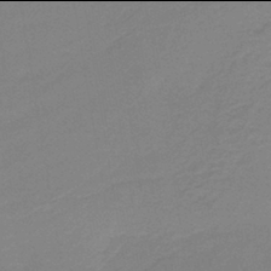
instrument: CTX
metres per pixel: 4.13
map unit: lHb
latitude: -42.0094
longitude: 52.4629
